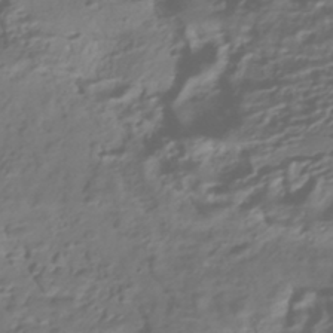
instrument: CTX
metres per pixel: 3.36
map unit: HNhu
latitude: -42.8974
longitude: 102.5007
